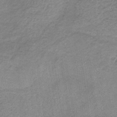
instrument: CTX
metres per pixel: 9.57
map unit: HNb
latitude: -33.1809
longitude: 62.7841
